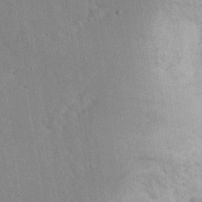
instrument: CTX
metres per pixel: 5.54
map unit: Aa
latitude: 28.9325
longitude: -146.6113
